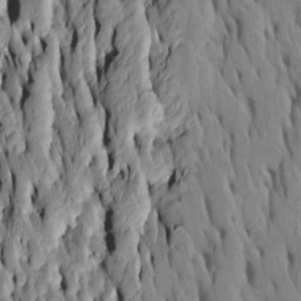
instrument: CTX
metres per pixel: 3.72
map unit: Htu
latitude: -7.1998
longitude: 144.7274
